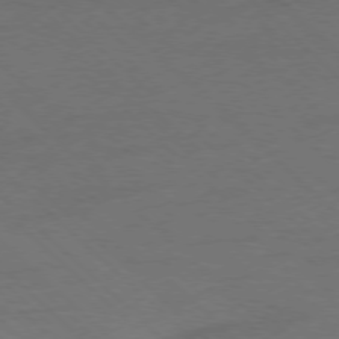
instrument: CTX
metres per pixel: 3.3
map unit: Ap
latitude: -77.9178
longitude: -68.9703
